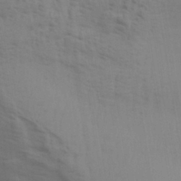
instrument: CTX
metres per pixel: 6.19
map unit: Aa
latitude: 30.5546
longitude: -135.7638
